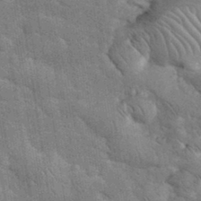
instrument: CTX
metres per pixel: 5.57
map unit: eHh
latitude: 36.2334
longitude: -65.5560
